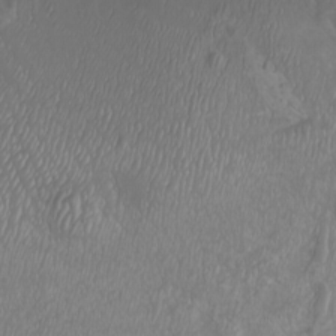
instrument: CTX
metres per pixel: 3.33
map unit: eHh
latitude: -7.1242
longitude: -76.7813
